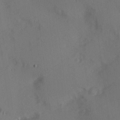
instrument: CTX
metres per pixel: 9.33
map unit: Hve
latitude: 13.9150
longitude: -90.2900
